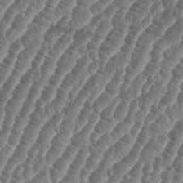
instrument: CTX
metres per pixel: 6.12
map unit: eHh
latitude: 37.0081
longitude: -136.2901
